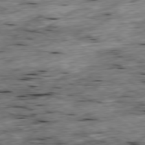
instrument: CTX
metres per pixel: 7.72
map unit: Ap
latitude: -79.5399
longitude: -89.6883
